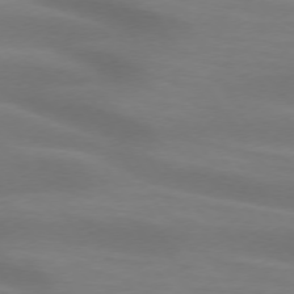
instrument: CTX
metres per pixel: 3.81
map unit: lApd
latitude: 74.3656
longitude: -48.8002
